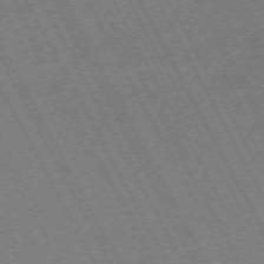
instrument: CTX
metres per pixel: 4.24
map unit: Hpe
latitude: -72.4440
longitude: 10.9731
